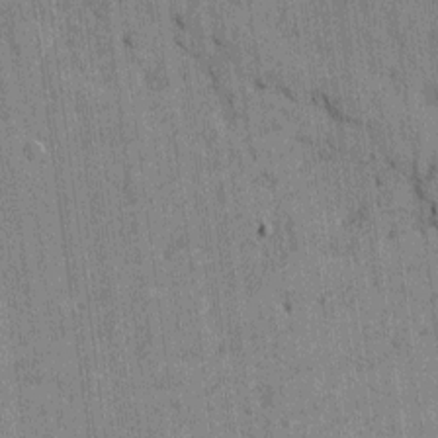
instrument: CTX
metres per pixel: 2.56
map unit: Htu
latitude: -7.8044
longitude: 176.3117
